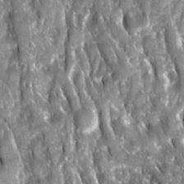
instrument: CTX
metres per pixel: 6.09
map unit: Ave
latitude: 16.2900
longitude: -131.4805
